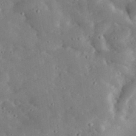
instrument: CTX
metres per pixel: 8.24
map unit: lHvf
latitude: 32.9892
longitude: -83.9906
